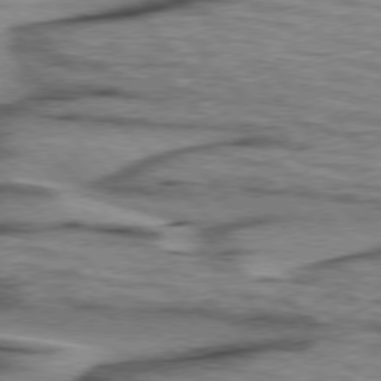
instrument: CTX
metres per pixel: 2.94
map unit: lApd
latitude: 76.6112
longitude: -77.1403
